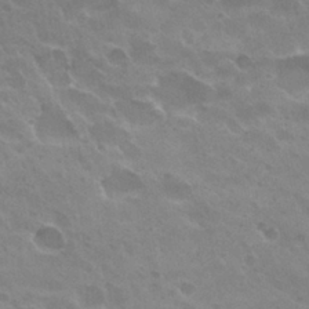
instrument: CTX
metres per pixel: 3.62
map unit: Hto
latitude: 27.4804
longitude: -35.2914
